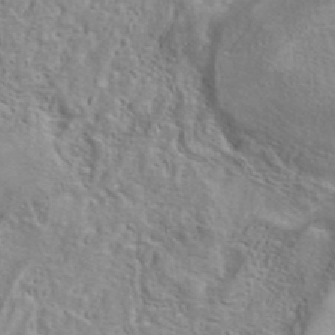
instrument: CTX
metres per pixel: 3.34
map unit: eAb
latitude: 41.1025
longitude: 105.1053
